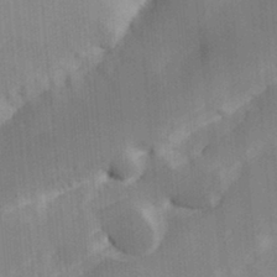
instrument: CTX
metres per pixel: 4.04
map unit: Hve
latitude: 31.4616
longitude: 148.8597
